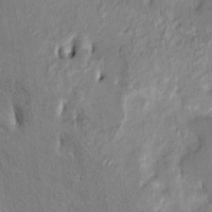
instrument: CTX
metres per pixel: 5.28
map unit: HNhu
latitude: 8.1578
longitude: -3.0458
